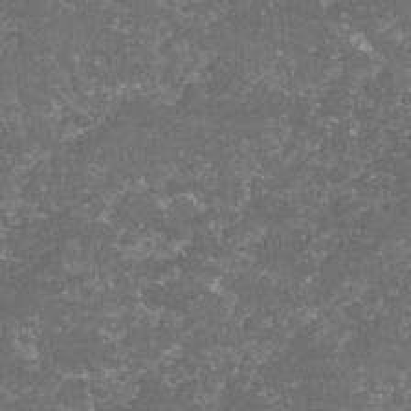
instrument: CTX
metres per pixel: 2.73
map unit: lHvf
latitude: -15.1809
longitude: -99.6882
